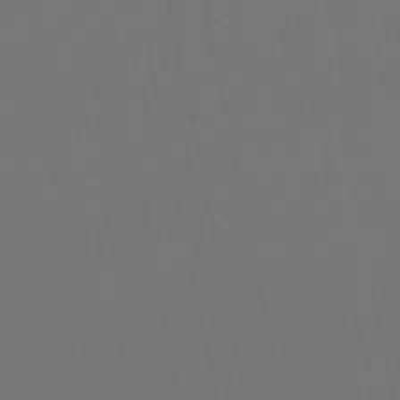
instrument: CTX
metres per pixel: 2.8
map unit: eHb
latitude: -50.4629
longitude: 71.6344
